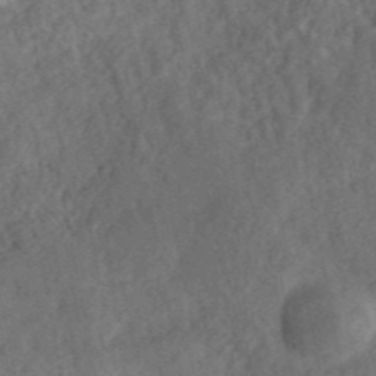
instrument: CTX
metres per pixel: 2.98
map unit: ANa
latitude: 42.0822
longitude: 51.6532
